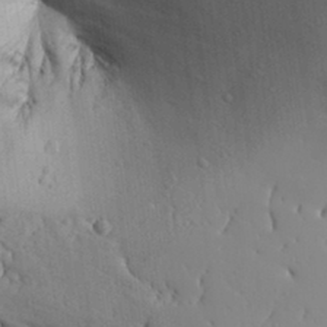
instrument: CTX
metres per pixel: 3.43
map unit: Aa
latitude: 31.7072
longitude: -133.0270
